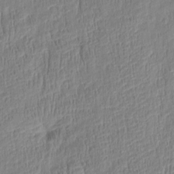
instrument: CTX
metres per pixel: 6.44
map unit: Htu
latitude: -5.7288
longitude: 173.9556
